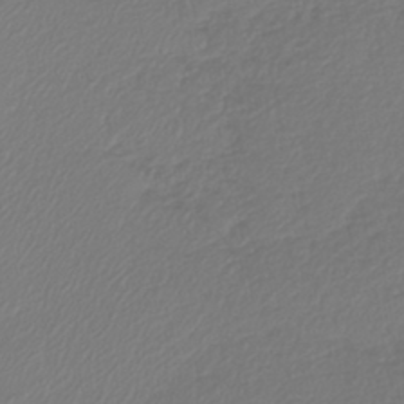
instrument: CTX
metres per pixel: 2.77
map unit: lHb
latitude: -43.0864
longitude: 77.0864
